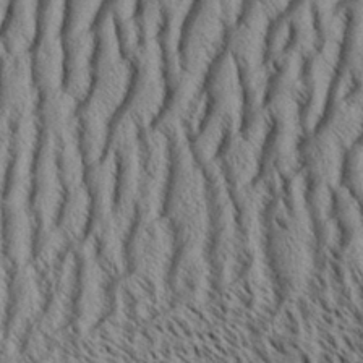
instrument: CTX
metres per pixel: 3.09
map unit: Aa
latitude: 33.3482
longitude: -137.1592
